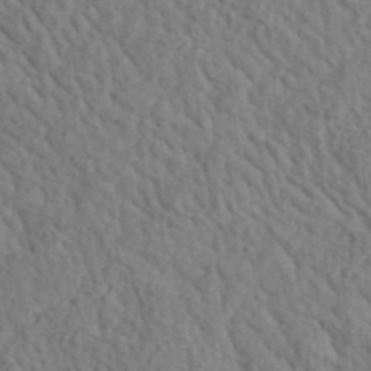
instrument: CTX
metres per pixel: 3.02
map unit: lHvf
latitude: 35.9528
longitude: -85.0270
